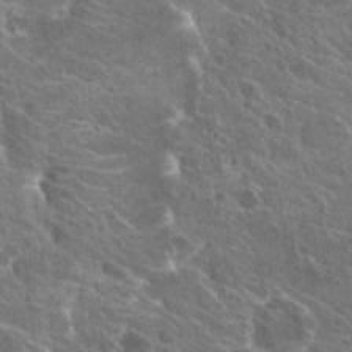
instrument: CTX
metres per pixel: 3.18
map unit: Hto
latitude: 24.8191
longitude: -39.3859
